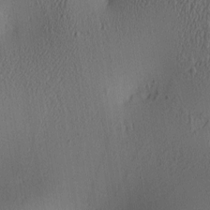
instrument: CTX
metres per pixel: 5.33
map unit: lAa
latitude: 5.2915
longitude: -113.2537
